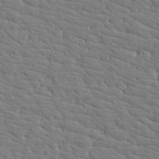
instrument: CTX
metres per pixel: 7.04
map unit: Aa
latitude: 19.5938
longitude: -141.4615
